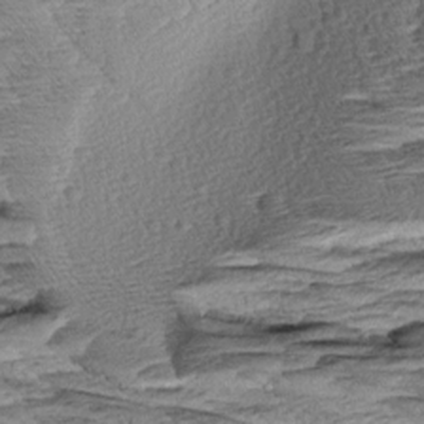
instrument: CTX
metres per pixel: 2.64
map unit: Aa
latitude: 8.2901
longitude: -133.4615
